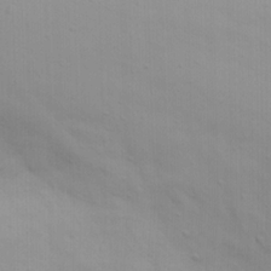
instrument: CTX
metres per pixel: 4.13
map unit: Nhu
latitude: 20.0633
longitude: -73.1215
